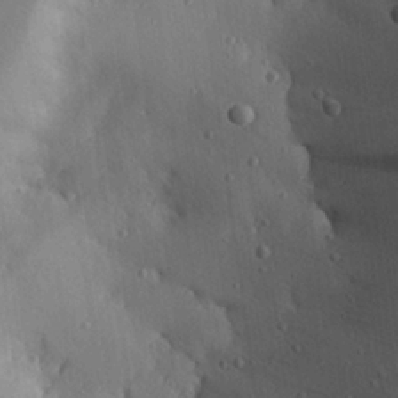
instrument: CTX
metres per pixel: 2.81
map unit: Aa
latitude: 25.6504
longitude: -130.9892
